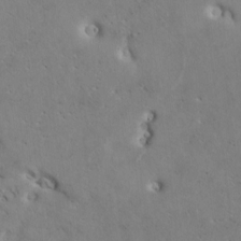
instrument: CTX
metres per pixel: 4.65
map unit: Htu
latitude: 2.6868
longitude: 142.6896
